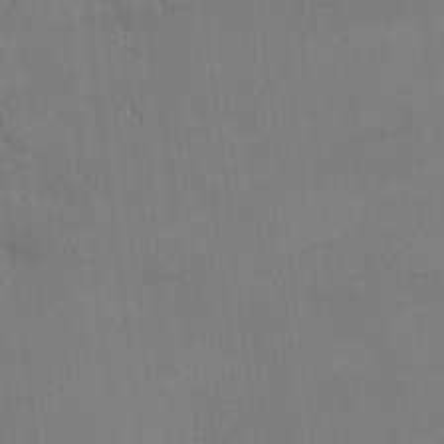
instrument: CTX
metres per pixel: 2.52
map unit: Nhu
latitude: 0.9136
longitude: -78.8002
